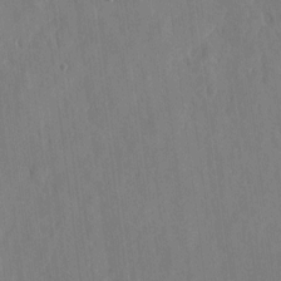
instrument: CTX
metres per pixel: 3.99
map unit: eHh
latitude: 5.6505
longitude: -73.0081
